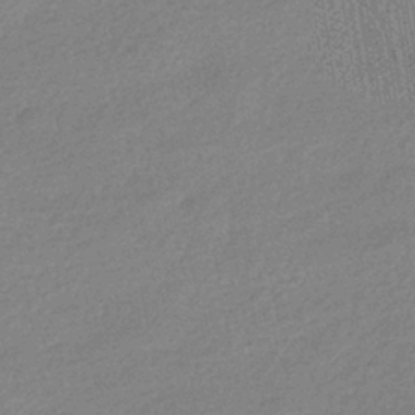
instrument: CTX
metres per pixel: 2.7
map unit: HNhu
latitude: -41.4454
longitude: 95.4643
